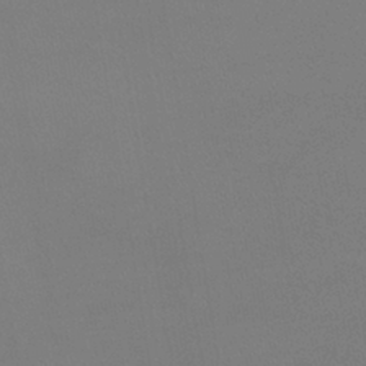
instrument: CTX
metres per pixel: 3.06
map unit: lHb
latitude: -38.1606
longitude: 74.5763
